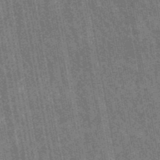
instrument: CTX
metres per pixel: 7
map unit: lHb
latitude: -48.0283
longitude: 73.5966
